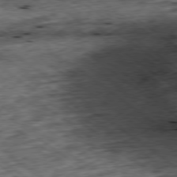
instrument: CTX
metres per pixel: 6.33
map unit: Ap
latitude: -79.1431
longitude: -52.5357
